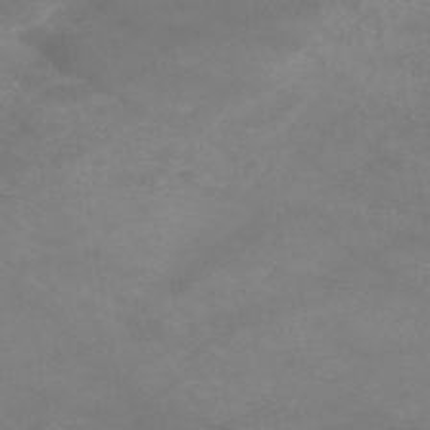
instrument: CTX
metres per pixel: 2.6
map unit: HNb
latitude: -45.4265
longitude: -37.1026
